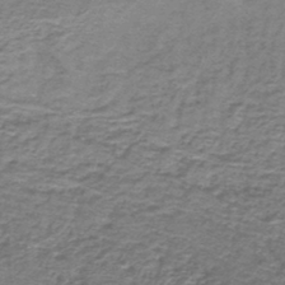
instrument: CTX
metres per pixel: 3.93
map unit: lHb
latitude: -44.5196
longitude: 56.8030
